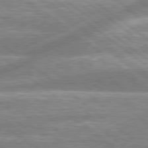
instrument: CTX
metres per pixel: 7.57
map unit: lApd
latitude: 79.1214
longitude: -158.4034
